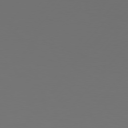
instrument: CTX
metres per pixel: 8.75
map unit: Hpe
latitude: 75.8583
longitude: -129.0647
